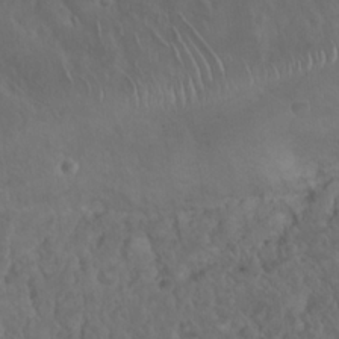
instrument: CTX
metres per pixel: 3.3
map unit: Nhu
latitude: 23.1781
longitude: -62.8002
